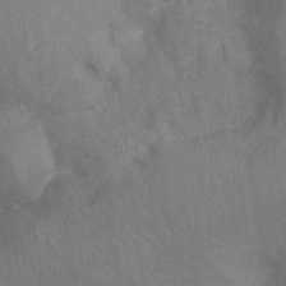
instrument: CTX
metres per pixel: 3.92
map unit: Nhu
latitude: -14.2551
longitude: -25.1403
